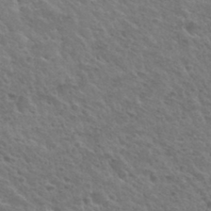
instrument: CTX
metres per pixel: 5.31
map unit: Hto
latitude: 34.2144
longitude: -50.1011
